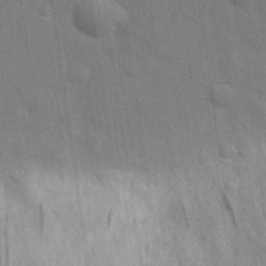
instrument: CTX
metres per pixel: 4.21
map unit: eHh
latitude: 29.9906
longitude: -75.1781
